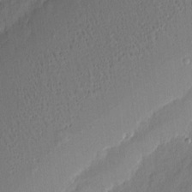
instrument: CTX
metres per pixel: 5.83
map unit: eHh
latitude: 5.8205
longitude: -75.8961
